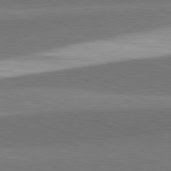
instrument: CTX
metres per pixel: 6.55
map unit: lApd
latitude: 82.2144
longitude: 152.2550
